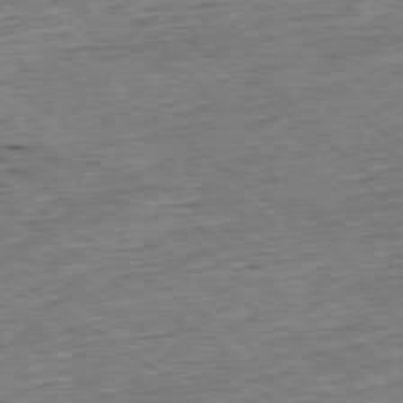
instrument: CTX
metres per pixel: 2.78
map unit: Hpe
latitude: -79.4265
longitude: 11.2943
